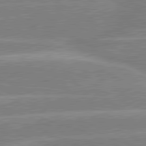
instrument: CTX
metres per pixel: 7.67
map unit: lApd
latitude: 80.9136
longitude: -126.3467
